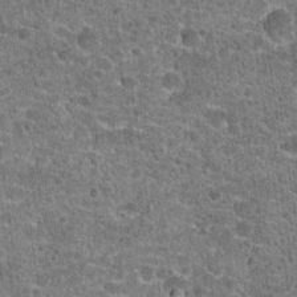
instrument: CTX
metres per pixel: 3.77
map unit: Hto
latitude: 20.5546
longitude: -42.4601
